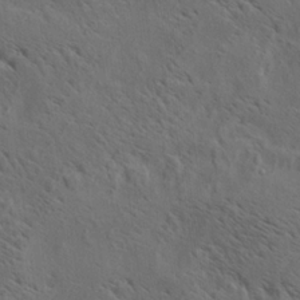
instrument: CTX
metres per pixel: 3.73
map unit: lAa
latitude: 19.7449
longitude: -139.5182
